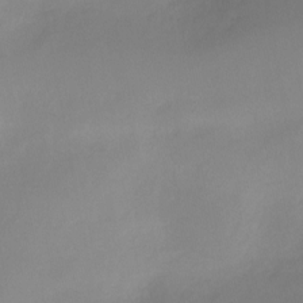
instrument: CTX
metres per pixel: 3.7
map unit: Ht
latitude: -10.8219
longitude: -27.2915
